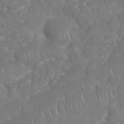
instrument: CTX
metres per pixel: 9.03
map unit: Nhu
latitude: 25.4048
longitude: -61.2915
